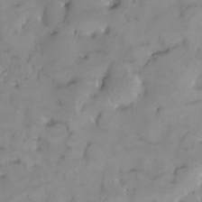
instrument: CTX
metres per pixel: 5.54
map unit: HNhu
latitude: 2.7624
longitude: 9.4643
